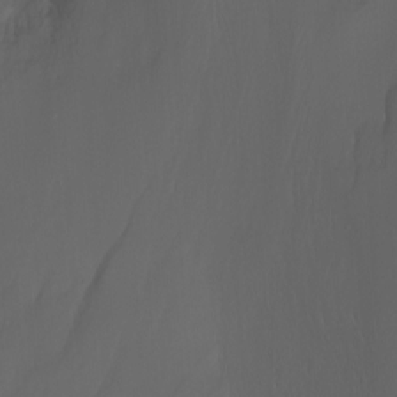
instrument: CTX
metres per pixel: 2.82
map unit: Nhu
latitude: -7.9745
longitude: -81.1592
